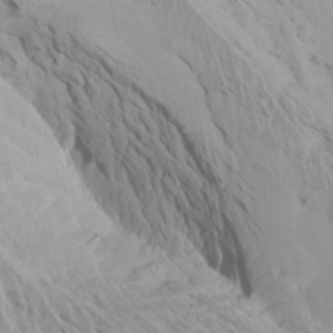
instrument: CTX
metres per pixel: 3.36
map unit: Htu
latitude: -7.5399
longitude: -66.4223
